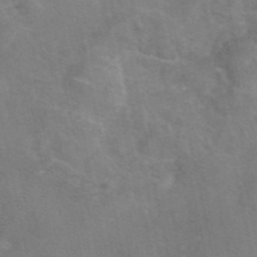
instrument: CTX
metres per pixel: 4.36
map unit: eAb
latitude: 46.0255
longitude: 116.0094
